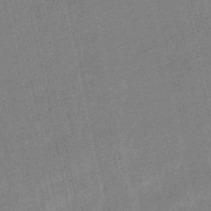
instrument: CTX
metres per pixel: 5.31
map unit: lHb
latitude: -49.5399
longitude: 80.6897
